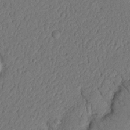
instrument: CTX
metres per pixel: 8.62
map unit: Nhu
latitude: 20.7247
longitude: -77.7638
